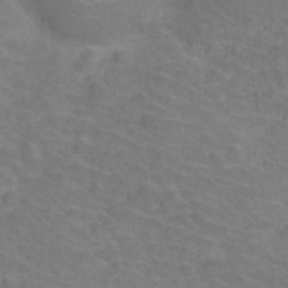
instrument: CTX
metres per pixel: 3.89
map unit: Hve
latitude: -29.1053
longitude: 94.9352
